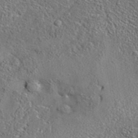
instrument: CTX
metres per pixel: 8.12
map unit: eAb
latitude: 35.6127
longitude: 111.7099
